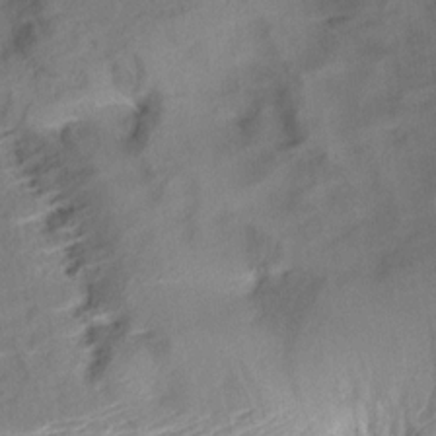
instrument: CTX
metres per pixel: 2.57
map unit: Aa
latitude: 10.0255
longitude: -140.3656
